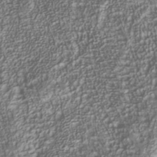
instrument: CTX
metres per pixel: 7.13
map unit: Nhu
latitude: -40.5385
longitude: -85.5560
